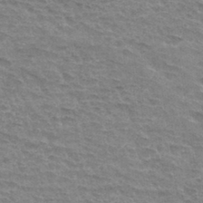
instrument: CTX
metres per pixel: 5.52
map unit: Hto
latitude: 33.8016
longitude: -45.0836
